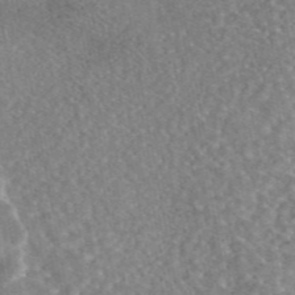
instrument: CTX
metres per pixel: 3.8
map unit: eAb
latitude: 45.4993
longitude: 107.3699
